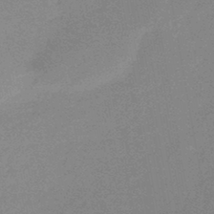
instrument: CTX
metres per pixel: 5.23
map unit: HNb
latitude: -44.1417
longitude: -40.2333
